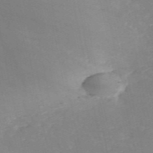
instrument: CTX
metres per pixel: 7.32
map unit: HNb
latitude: -54.6897
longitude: -37.9906
